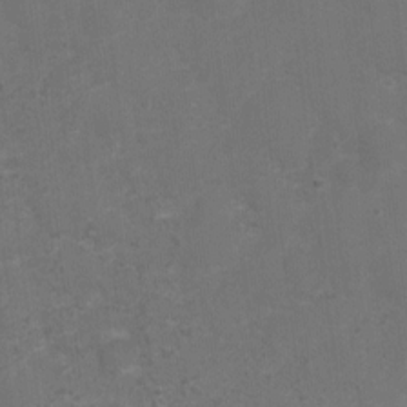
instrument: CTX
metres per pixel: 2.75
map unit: Nhu
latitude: 2.7246
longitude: -16.8380
